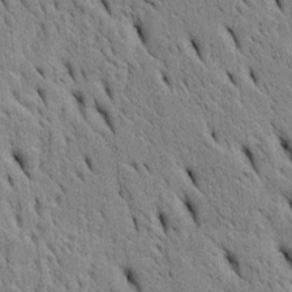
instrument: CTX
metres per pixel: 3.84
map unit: Htu
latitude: -4.3684
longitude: 152.6329
